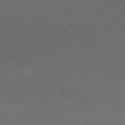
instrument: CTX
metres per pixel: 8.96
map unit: Hpe
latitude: 74.8191
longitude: -141.3103
